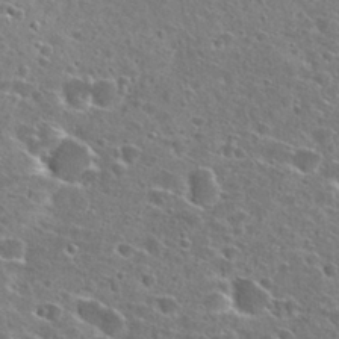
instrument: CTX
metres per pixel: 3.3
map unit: Hto
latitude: 26.7813
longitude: -47.0648
